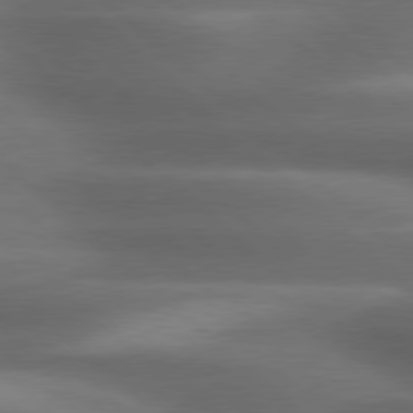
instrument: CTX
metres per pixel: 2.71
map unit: lApd
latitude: 79.2915
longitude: -116.3845
